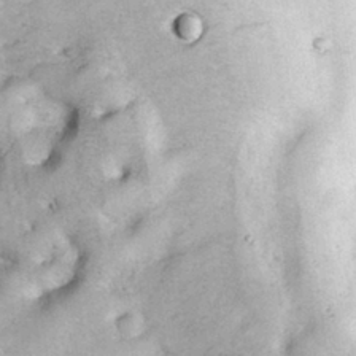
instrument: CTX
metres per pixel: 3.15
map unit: eHh
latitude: 30.1578
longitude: -69.4049
